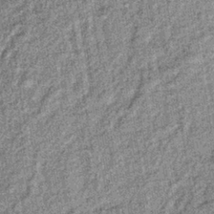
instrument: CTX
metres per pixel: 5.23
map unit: lHb
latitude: -37.7855
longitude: 64.0094
